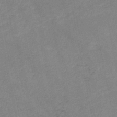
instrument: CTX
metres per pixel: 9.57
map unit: HNb
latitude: -48.0283
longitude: 56.8408
